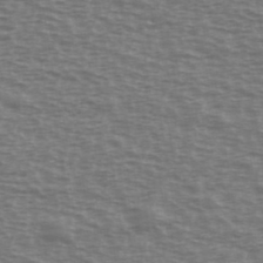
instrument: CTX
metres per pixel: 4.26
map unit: Ave
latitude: 38.4034
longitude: -113.0269
